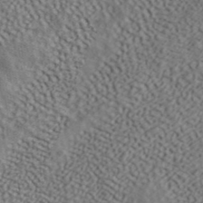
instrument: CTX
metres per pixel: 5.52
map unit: ANa
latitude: 41.4615
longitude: 49.3132
